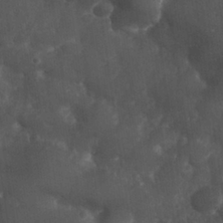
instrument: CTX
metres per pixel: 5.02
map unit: Nhu
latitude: 26.7246
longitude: -65.5371
